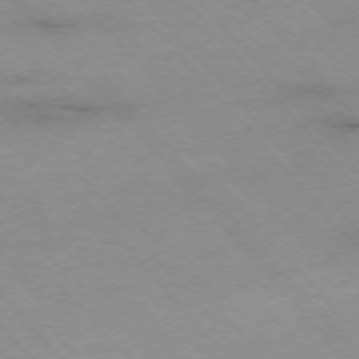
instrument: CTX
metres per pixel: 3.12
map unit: Ap
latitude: -76.5574
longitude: -90.4979
